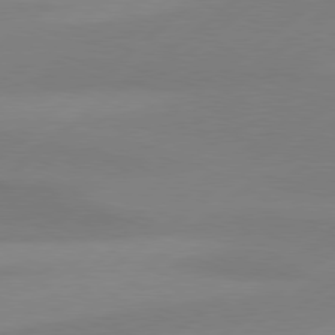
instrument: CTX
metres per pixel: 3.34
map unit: Hpe
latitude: 78.7247
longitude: -131.7639
